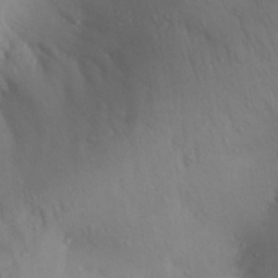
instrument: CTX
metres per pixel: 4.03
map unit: Aa
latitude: 27.8772
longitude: -147.5749
